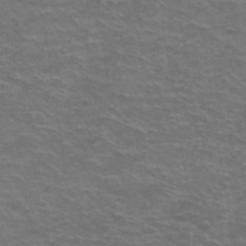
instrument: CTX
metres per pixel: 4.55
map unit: Hto
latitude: 38.5546
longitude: -41.9150
